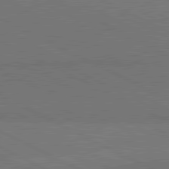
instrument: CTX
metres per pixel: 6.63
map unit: lApd
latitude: 81.4237
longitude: 149.6155
